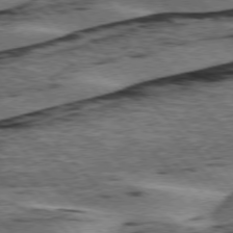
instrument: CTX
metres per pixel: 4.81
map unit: lApd
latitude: 75.8772
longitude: -77.8205
